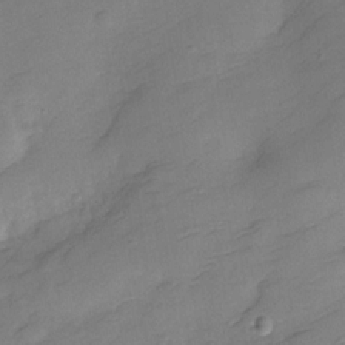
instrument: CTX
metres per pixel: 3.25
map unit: Hve
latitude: -28.5385
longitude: 92.4629
